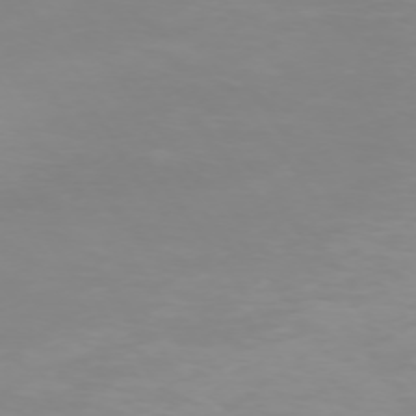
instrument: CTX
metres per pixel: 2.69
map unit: Ap
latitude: -74.6141
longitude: -81.8583
